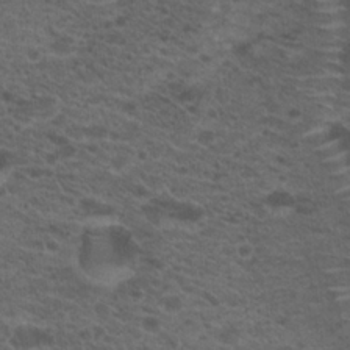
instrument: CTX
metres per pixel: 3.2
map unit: Hto
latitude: 19.8583
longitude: -39.2915
